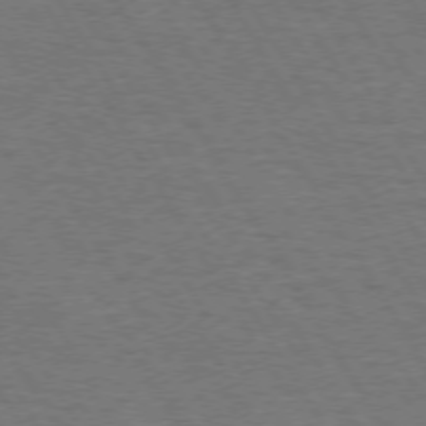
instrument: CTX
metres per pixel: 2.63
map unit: Hpe
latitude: 72.6869
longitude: -123.4993
